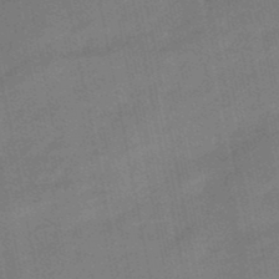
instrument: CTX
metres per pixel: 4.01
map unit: lHb
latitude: -49.7478
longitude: 80.2551
